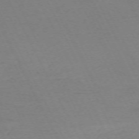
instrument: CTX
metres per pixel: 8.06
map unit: Hpe
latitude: -70.9731
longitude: 15.3888
